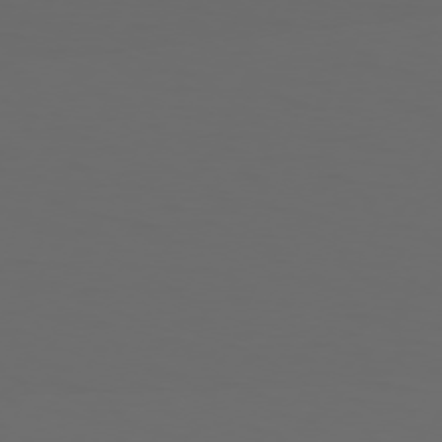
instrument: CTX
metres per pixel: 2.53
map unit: Hpe
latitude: 73.7828
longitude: -126.8380
